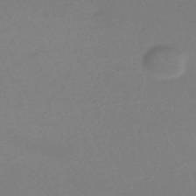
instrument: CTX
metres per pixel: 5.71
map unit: eHh
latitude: -45.0486
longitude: -29.3481
